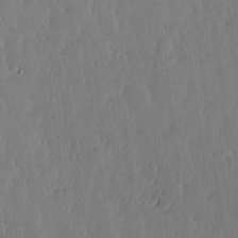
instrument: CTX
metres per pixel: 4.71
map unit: lHvf
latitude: 17.4993
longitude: -116.0633
